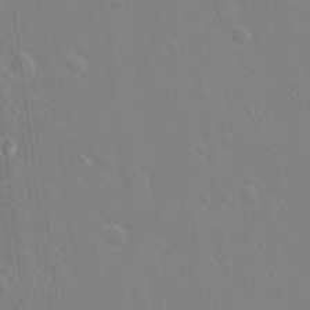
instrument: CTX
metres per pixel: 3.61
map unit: Hto
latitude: 17.2348
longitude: -39.7450
